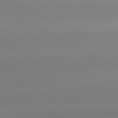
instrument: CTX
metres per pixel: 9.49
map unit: lApd
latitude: 80.9892
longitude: -150.4601
